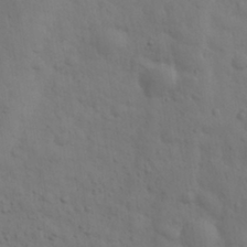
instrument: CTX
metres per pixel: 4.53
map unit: eHh
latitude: 30.3279
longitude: -69.6316
